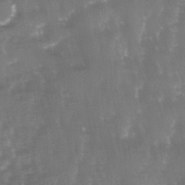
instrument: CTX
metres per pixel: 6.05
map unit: Ave
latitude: -11.5210
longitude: -119.9906
